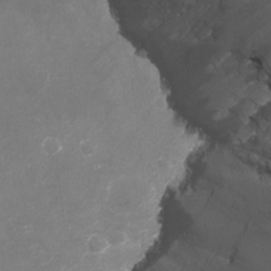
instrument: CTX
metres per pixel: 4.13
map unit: Nhu
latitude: -13.1998
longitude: -51.9150
